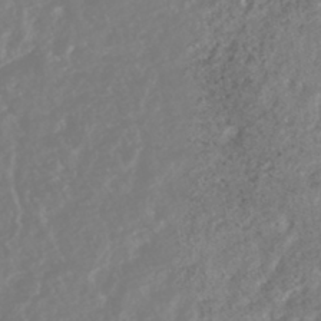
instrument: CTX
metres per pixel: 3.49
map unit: HNhu
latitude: -45.0109
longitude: 103.8611
